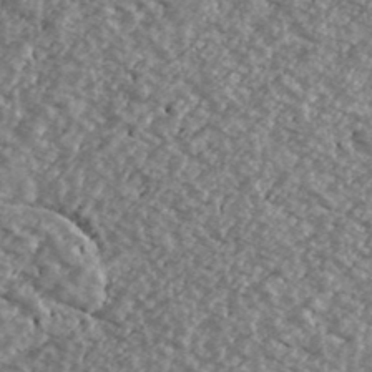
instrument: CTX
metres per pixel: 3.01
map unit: Ave
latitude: 39.7827
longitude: -111.2348
